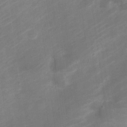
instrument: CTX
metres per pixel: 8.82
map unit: Nve
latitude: -20.4062
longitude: 107.7667
